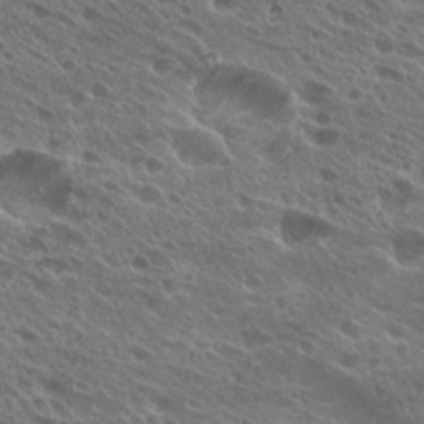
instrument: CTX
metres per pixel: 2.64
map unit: Hto
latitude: 25.6127
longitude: -40.2522
